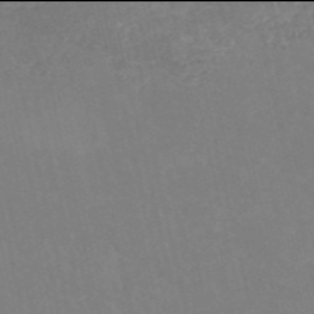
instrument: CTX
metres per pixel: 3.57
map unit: HNb
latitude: -54.0094
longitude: -35.1970
